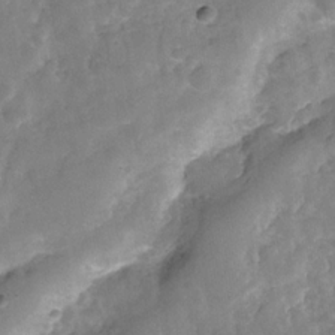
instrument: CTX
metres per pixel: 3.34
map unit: Hve
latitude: -29.4643
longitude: 92.7463
